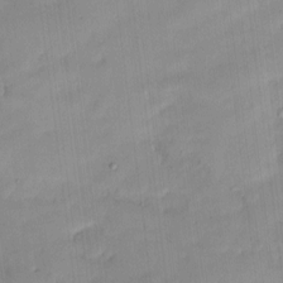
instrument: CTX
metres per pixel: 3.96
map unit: Hve
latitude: -9.8044
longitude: 176.2362
